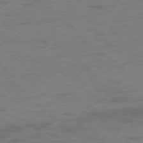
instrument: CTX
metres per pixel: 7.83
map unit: Ap
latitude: -77.0864
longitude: -76.8002
